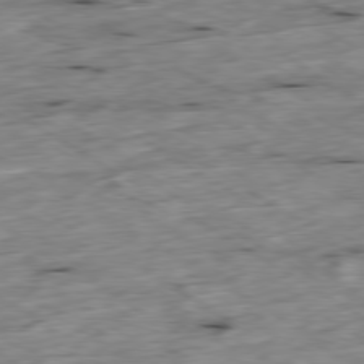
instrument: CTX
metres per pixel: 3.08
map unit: Ap
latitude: -79.6533
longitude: -88.4034
